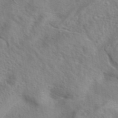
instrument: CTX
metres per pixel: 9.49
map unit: eAb
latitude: 41.5182
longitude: 104.7463
